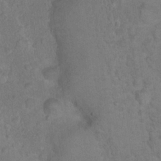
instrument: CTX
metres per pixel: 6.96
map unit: Hto
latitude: 17.8394
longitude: -40.5734
